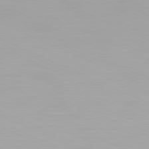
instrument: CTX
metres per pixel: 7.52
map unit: Hpe
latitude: -81.4077
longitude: 19.9556
